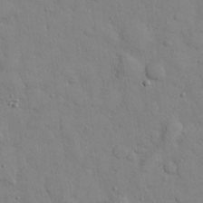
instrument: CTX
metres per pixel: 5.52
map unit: eHh
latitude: 26.8947
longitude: -75.5182
